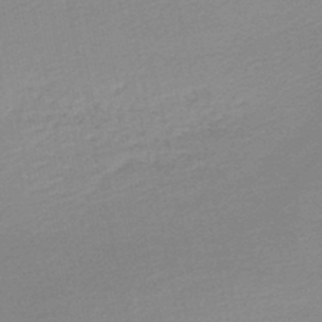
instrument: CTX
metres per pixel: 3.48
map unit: lHb
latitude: -48.3873
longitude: 64.9542
